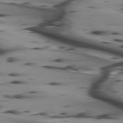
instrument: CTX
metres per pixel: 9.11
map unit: lApd
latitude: 74.6491
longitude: -64.7813
